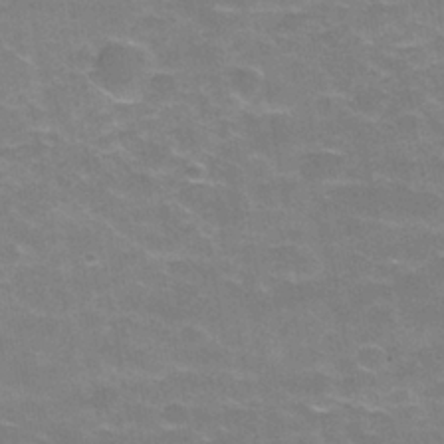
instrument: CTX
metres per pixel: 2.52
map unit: Hve
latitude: -30.2361
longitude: 95.5210
